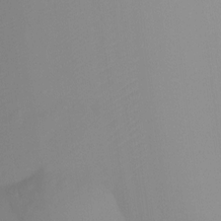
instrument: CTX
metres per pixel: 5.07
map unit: Htu
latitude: -15.2943
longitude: -46.9136
